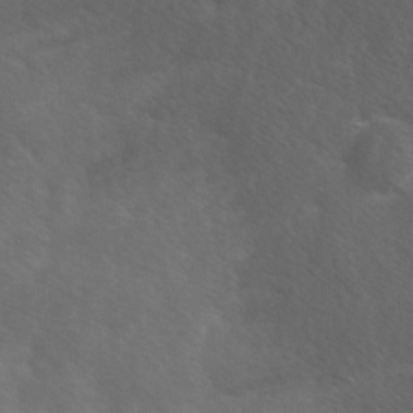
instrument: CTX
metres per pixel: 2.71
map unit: Ave
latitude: -0.0094
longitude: -112.6868
